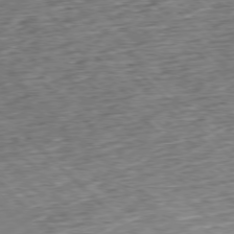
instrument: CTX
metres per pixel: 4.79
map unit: Hpe
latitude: -77.7667
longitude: 13.8989
